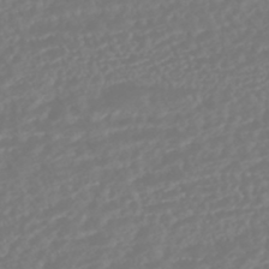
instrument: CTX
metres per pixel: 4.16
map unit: HNhu
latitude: -45.4265
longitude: 104.1039
